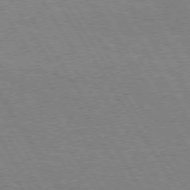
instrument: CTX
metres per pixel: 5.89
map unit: Hpe
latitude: 73.3293
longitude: -129.3293
